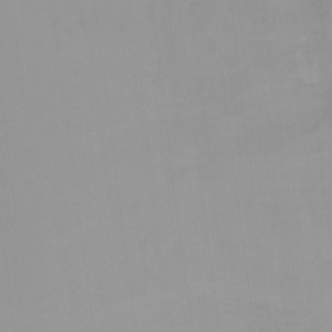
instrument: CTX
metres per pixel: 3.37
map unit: Nhu
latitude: -13.6155
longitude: -57.5182
